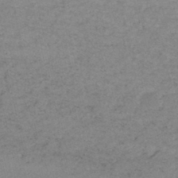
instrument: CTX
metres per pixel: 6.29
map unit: lHb
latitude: -46.2739
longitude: 70.3684
